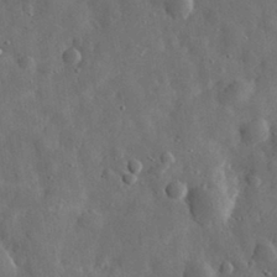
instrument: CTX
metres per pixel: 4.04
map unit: eHh
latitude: 31.3482
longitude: -74.7246
